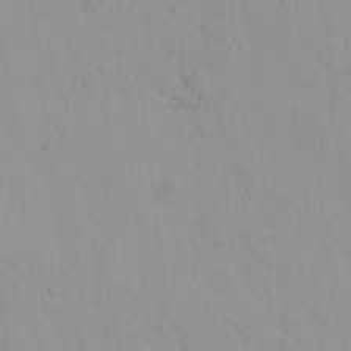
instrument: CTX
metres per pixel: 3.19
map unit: eHh
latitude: -1.5588
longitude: 19.2565
